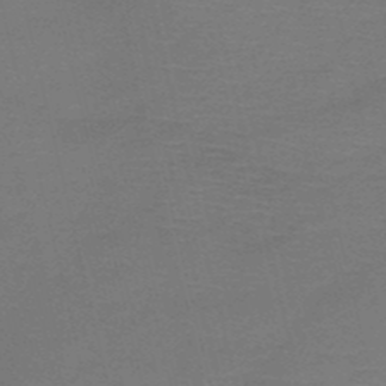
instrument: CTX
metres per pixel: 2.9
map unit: HNb
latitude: -50.6896
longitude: -41.9906
